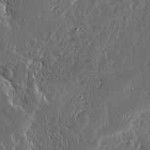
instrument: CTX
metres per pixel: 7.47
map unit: Ave
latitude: 14.2334
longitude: -138.2711
